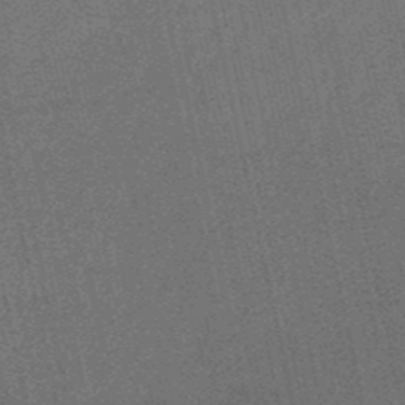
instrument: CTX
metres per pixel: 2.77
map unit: lHb
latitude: -50.5385
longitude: 79.7099
